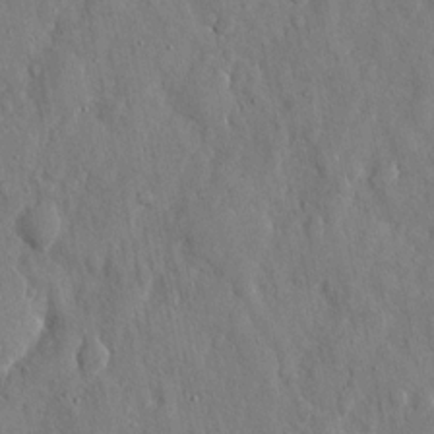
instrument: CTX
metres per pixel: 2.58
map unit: eHh
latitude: 12.4034
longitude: -70.0444
